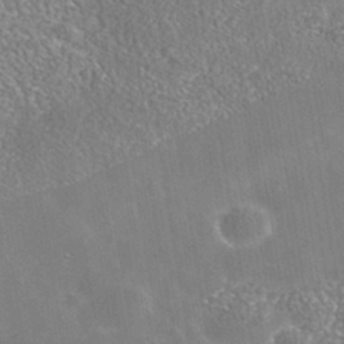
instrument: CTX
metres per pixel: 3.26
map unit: Nhe
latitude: -40.9730
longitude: -100.9325
